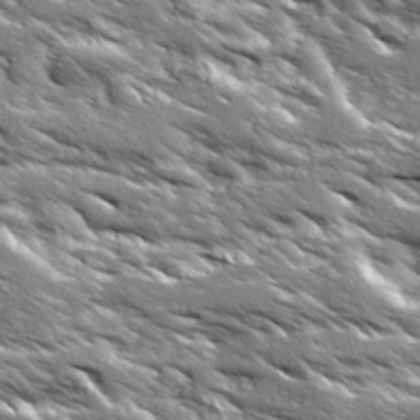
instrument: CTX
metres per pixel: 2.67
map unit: Ave
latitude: 19.5371
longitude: -135.6316
